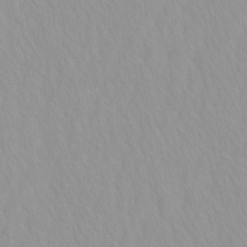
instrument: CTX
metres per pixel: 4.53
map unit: HNhu
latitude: -4.8597
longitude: 14.4440
